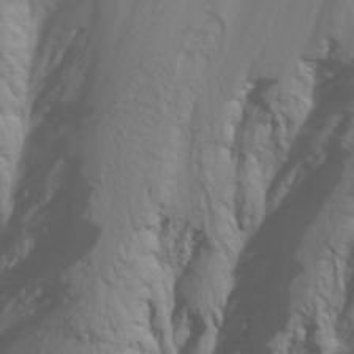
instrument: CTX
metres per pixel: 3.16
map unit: Nhu
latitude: -4.9352
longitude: -85.5749
